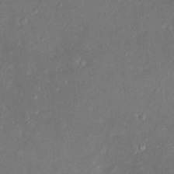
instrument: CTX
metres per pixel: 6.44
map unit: HNhu
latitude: 7.2159
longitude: 3.1809
